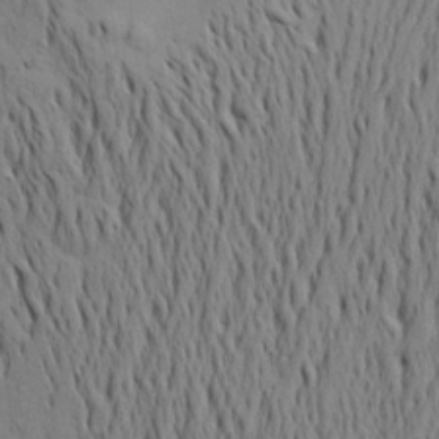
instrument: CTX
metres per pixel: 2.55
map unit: Aa
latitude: 20.7624
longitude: -148.1011
